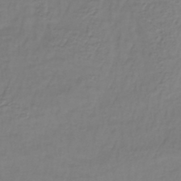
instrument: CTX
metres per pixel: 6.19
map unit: lHb
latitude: -38.1606
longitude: 62.0472
